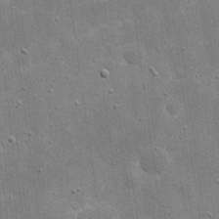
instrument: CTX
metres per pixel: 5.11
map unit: eHh
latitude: 21.7450
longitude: -67.3292
